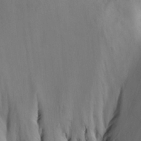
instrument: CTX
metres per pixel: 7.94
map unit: Aa
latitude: 29.7638
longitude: -133.9906
